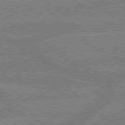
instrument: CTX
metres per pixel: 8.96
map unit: lApd
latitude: 79.3671
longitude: -133.5182
